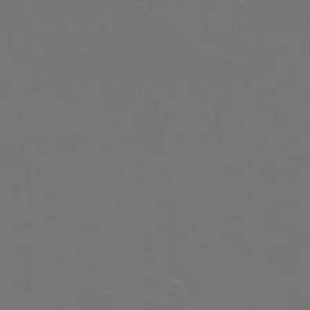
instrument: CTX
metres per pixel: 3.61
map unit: Nhu
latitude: -1.9556
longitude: -75.8583
